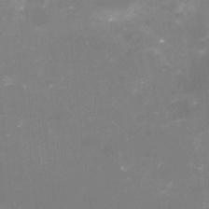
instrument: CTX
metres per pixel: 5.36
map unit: Nhu
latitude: -16.2929
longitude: -56.5545
